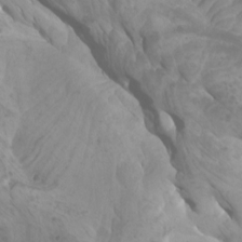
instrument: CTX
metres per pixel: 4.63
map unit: Htu
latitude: -6.5951
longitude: -75.4426
